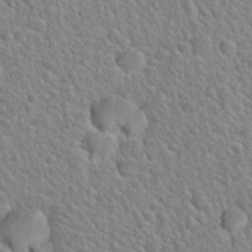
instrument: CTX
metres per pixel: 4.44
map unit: Nhu
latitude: 28.1011
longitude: -52.7246
